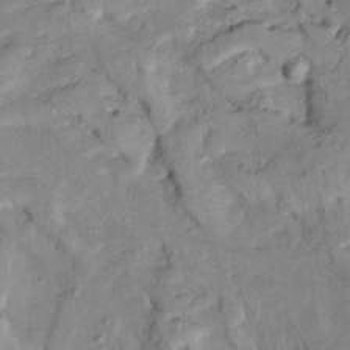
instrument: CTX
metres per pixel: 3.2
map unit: Htu
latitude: -5.7666
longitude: 154.9730
